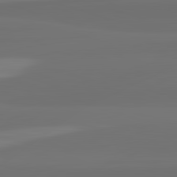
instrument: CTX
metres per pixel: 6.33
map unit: lApd
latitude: 82.8002
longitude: 165.8234
